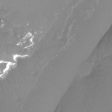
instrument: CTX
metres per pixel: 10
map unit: Htu
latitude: -12.4818
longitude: -45.5182
